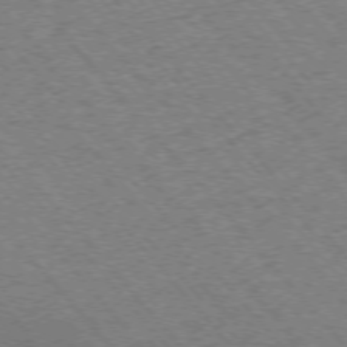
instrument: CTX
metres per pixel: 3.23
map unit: Ap
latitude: -75.7478
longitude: -86.4223
